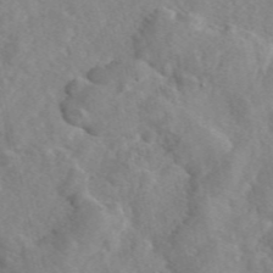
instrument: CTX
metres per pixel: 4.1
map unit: eAb
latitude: 46.6680
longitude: 112.9731
